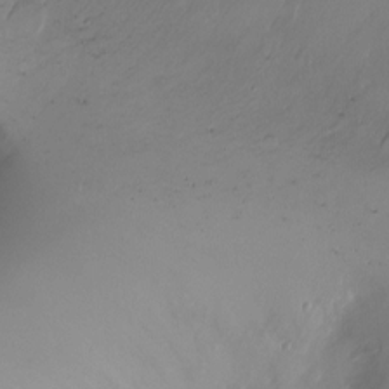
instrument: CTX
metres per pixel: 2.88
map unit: Ht
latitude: -8.2550
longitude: -27.1781
